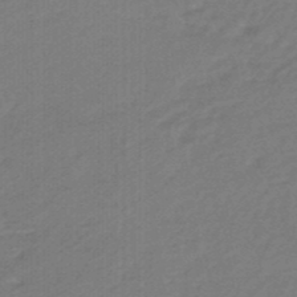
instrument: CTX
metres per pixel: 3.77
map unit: HNhu
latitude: -46.5007
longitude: 89.5021
